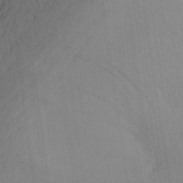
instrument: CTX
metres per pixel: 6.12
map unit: Aa
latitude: 26.0633
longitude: -147.9151
